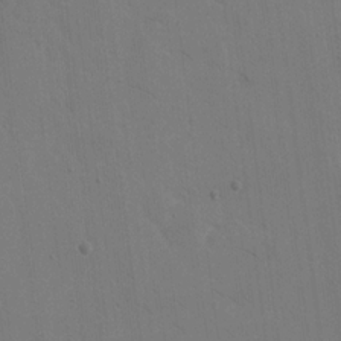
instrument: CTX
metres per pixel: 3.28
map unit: eHh
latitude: 18.3089
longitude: -67.2348
